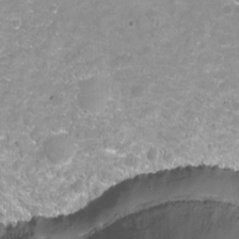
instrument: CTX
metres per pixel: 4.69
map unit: Nhu
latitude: -13.4455
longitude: -56.5545
